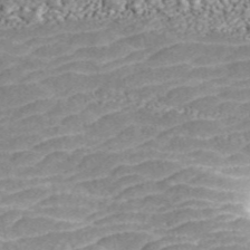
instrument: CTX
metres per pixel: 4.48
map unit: ANa
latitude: 45.3860
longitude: 37.3320
